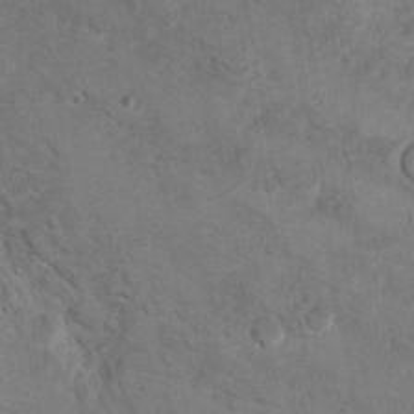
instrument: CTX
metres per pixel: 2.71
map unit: Hto
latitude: 9.9528
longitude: -35.8772
